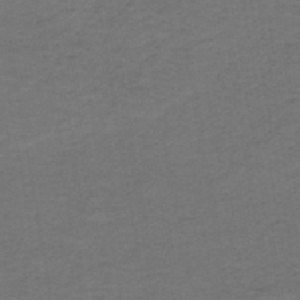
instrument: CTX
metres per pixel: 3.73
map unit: lHb
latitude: -43.4832
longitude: 53.2753
